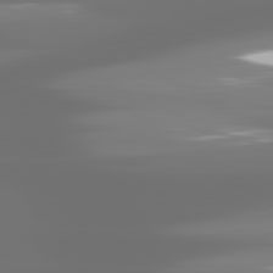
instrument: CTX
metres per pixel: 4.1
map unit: lApd
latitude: 81.2915
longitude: -137.1026
